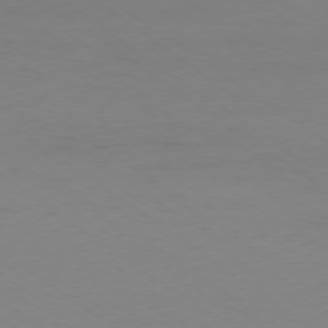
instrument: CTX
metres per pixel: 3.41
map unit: Hpe
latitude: -79.3698
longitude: 13.9745
